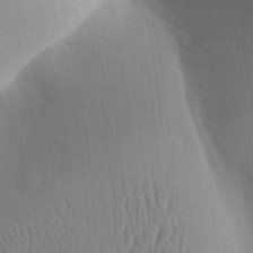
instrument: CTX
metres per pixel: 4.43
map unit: Aa
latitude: 31.8962
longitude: -142.8002
